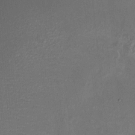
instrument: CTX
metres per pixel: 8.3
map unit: HNhu
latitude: 6.6113
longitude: 5.6155
